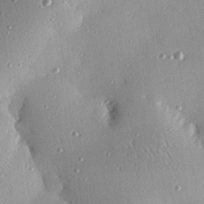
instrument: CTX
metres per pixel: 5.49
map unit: eHh
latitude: 24.7624
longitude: -88.8758
